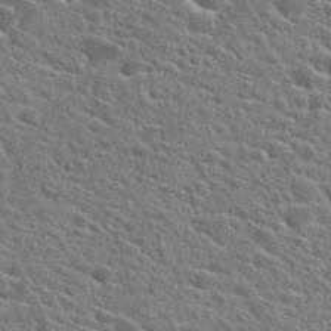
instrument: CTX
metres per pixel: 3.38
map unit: Hto
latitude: 23.9717
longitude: -44.5923
